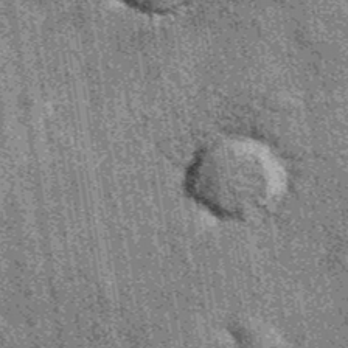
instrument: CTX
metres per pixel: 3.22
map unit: eAb
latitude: 38.0822
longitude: 107.5021
